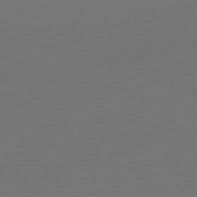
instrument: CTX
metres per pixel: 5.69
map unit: Ap
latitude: -79.7288
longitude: -64.1956
